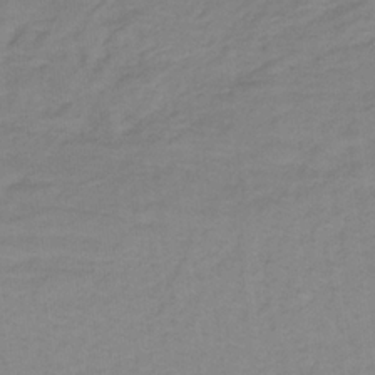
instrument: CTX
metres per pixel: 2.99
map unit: lHb
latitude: -32.2740
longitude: 64.2740
